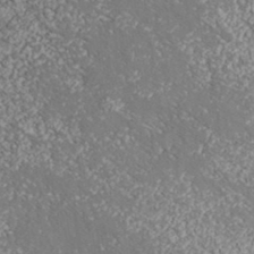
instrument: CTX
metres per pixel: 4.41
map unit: ANa
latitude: 36.9703
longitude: 18.5763
